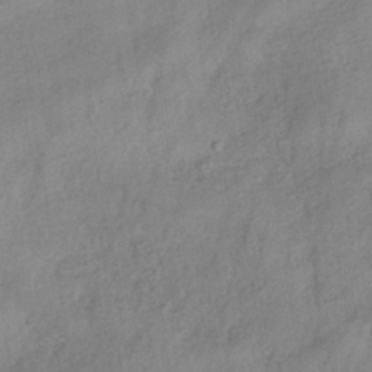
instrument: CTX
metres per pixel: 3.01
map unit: HNhu
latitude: -40.5763
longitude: 107.0865
